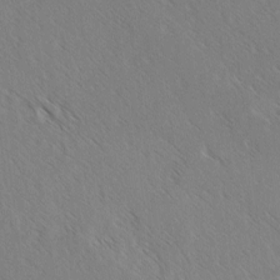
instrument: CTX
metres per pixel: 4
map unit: lAvf
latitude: -3.7099
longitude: -113.6883
